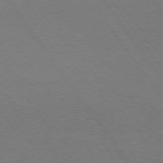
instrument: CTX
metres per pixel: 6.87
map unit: Hpe
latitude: 74.7246
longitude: -140.9513
